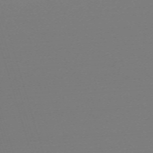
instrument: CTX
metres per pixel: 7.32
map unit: eHh
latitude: -62.4629
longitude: 52.4818
